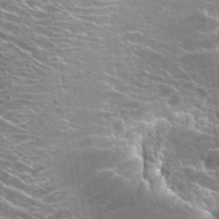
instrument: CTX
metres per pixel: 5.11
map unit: Hto
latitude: 23.3859
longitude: -40.8946
